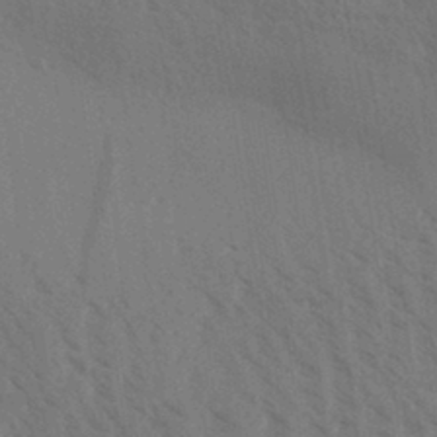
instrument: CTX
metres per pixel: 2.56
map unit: Aa
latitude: 30.8191
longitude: -139.1970
